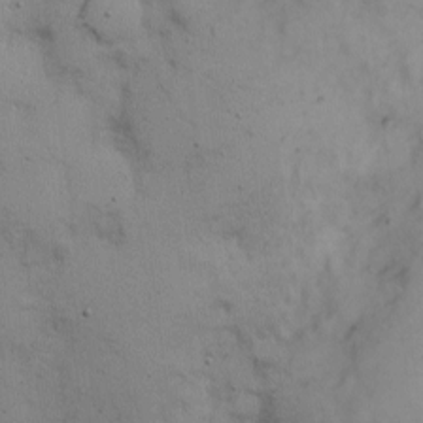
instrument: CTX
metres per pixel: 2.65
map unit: Nhe
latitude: -1.3321
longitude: -59.3671
